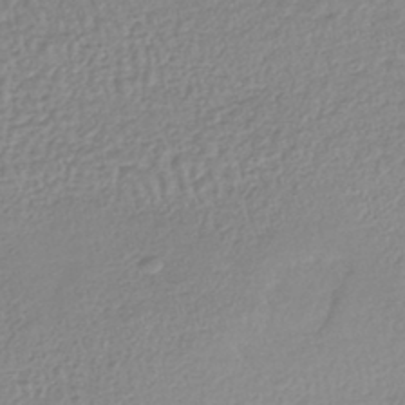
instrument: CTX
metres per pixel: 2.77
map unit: lHb
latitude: -44.6141
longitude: 68.0850
